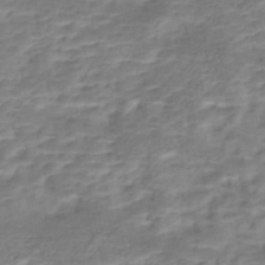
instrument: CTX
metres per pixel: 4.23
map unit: Nhe
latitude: -46.5007
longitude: 152.3873
